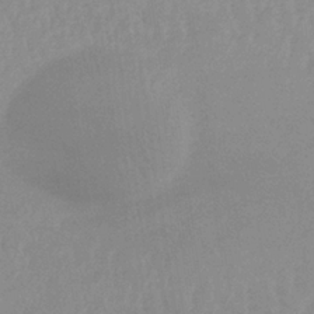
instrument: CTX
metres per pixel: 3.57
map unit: lHb
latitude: -33.4266
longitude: 69.8044
